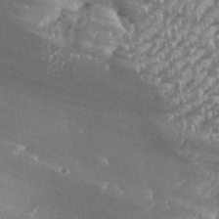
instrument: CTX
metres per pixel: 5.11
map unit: eHh
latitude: 36.0633
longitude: -133.0081
